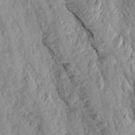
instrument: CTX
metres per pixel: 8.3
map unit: Aa
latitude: 17.9717
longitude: -146.3846
